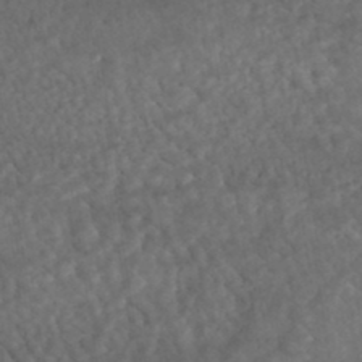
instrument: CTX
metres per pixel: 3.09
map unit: HNhu
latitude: -45.5966
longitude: 106.7275
